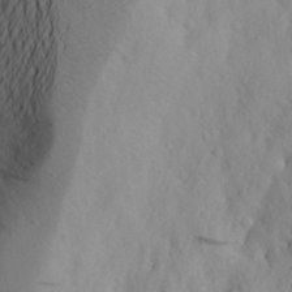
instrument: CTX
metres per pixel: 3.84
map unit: Aa
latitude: 25.2537
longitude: -147.5183
